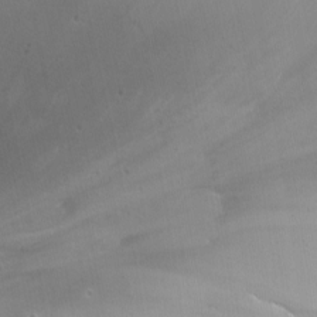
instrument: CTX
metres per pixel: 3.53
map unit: Nhu
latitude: -13.1998
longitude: -65.4805
